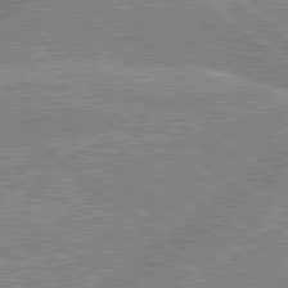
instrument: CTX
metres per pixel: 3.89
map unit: lApd
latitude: 79.3860
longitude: -156.0255
